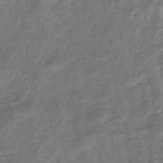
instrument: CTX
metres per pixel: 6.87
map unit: eHb
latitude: -33.1809
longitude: 74.1417
